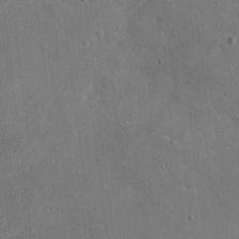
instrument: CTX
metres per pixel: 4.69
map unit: eHh
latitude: 5.3104
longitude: -68.2901
